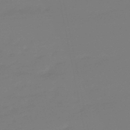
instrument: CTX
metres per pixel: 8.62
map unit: eHb
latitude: -49.6155
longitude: 77.7100
